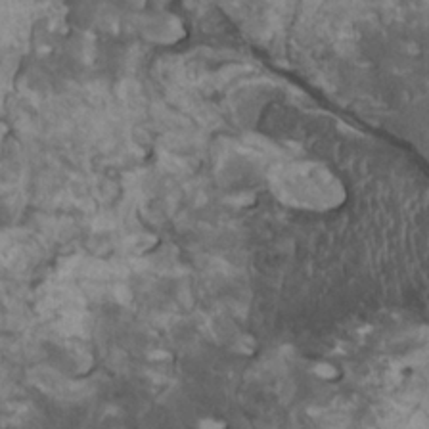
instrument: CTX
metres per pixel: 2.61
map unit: HNhu
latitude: 2.0633
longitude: 3.7855
